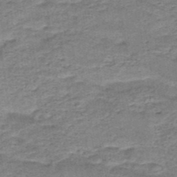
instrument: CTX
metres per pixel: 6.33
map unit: HNb
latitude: -48.1039
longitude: -38.7246
